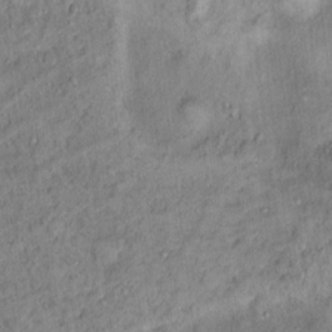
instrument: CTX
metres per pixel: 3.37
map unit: Ht
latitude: 14.0633
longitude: -39.5371
